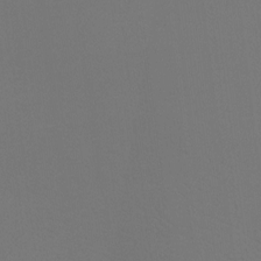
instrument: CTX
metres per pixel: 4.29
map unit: Htu
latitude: -13.2754
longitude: -48.1578
